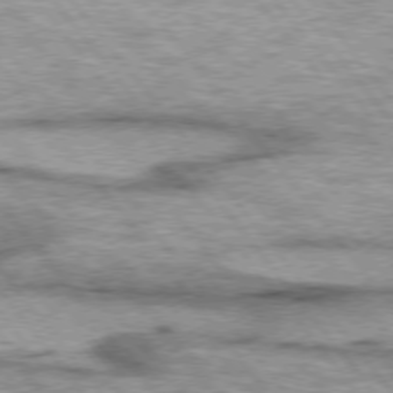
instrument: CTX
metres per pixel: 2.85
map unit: lApd
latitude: 75.1025
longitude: -49.0081
